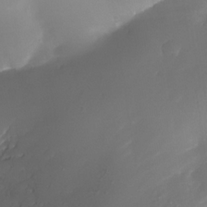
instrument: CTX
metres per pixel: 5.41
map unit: Nhe
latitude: -34.5196
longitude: -144.8758
